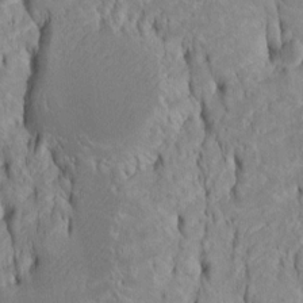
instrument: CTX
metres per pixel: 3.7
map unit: Htu
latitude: -4.8975
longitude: 151.5966
